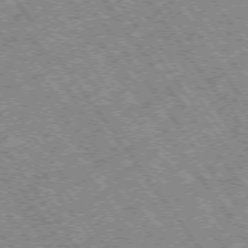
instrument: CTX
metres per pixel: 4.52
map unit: Hpe
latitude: -75.2943
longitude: -21.5182
